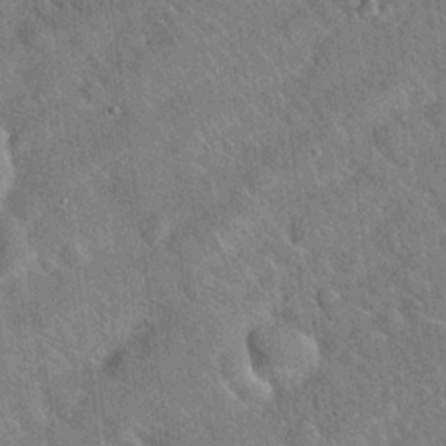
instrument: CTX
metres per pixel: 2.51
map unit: Hto
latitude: 20.0255
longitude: -52.5735
